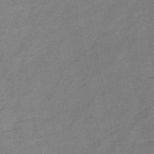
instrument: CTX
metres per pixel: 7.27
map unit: HNb
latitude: -45.6155
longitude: -36.3845
